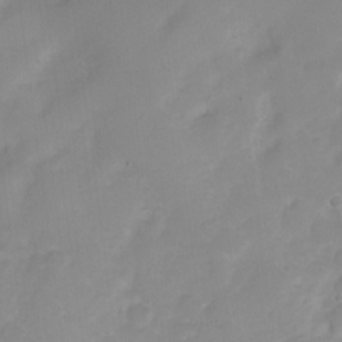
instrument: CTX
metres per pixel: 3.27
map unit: Nve
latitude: -21.6344
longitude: 106.2362
